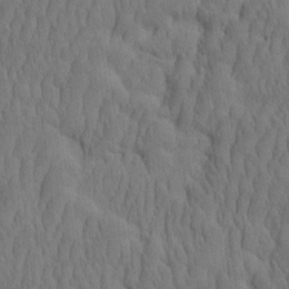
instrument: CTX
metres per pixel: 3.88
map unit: eHh
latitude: -2.0849
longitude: 15.7667
